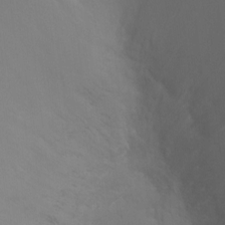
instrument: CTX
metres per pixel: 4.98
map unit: Ht
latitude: -3.3887
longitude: -24.9135
